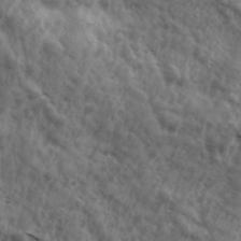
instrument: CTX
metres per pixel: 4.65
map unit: Ave
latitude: 17.8017
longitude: -131.8773
